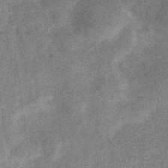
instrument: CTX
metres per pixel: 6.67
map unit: eHb
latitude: -33.8612
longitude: 77.9745
